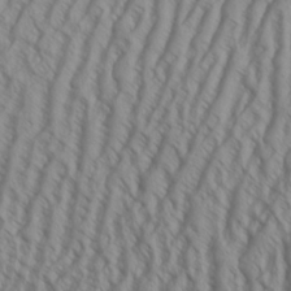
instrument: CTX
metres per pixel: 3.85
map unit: Aa
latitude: 25.5182
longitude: -136.0444
